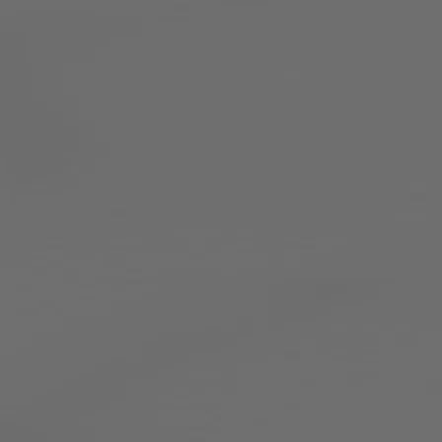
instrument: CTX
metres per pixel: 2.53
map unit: Hpe
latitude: 77.9150
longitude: -176.6112
